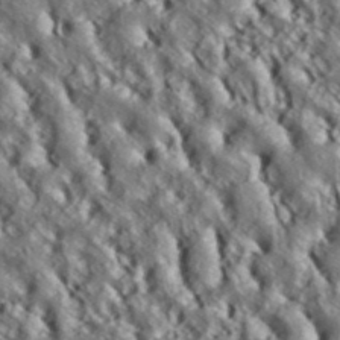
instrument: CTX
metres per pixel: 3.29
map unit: ANa
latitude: 39.8205
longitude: 30.1228
